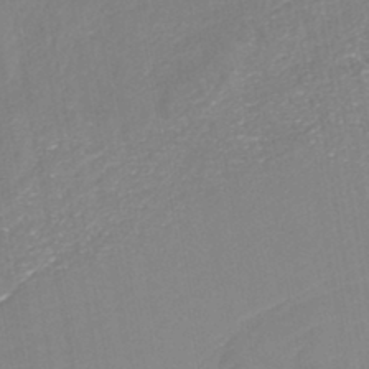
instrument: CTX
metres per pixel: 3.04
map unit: HNhu
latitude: -43.7288
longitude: 101.8611
